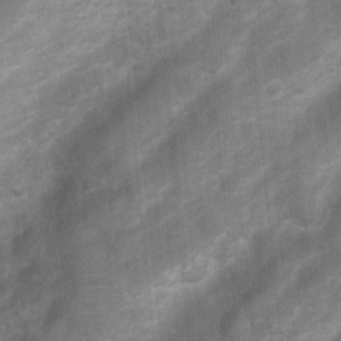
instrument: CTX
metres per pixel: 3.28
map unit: Nhu
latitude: 6.6679
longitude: -23.1781
